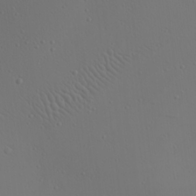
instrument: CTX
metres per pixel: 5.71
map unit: Aa
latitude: 23.0647
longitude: -137.9717
